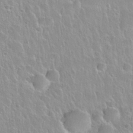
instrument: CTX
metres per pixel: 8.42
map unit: Nhu
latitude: 28.2144
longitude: -53.6505
